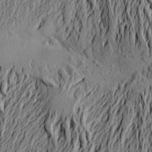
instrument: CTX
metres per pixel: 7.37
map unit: Aa
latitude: 21.2537
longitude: -149.5182
